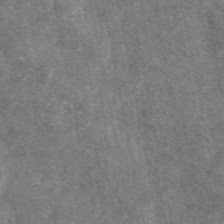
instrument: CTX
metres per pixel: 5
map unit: eAb
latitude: 47.1970
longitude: 121.9178
